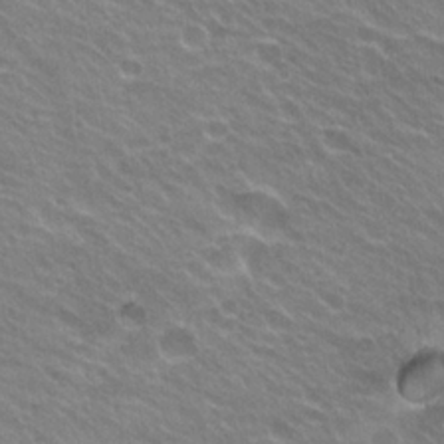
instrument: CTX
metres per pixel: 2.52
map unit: Hto
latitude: 24.1388
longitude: -31.2726
